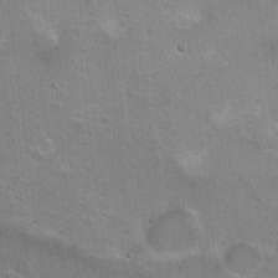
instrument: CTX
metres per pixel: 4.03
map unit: Hto
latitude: 17.5560
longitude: -36.9514
